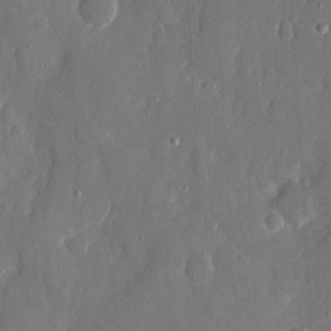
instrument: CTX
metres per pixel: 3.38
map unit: eHh
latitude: 6.7435
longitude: -68.9892
